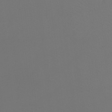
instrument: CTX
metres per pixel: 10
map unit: Htu
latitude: -7.4076
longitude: -33.3293
